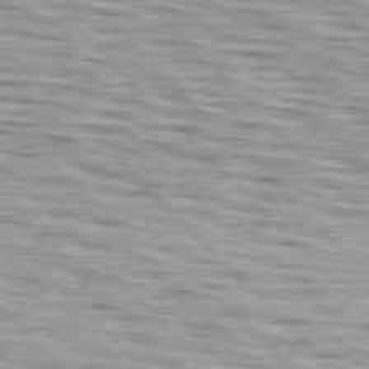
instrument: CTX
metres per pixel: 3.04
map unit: lApd
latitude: 76.7057
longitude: -58.2523
